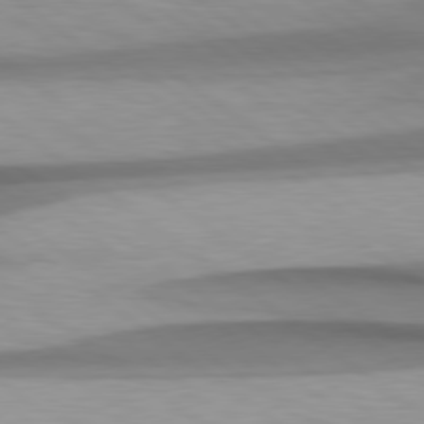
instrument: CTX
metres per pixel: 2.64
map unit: Hpe
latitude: 78.9892
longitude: -133.8961
